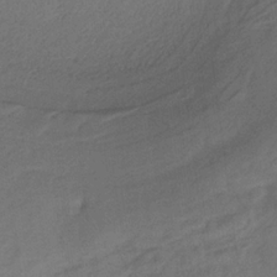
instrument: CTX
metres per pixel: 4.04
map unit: lHb
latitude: -33.1243
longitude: 64.5574
